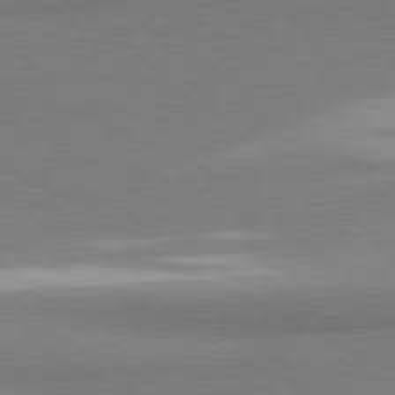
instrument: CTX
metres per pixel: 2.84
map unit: lApd
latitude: 81.4048
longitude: 162.8597
